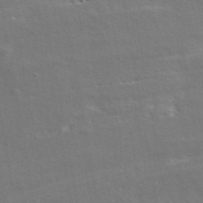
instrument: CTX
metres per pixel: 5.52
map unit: ANa
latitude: 43.3293
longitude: 48.3873
